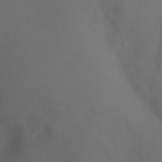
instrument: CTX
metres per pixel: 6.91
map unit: Ht
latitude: -9.7478
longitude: -46.1389
